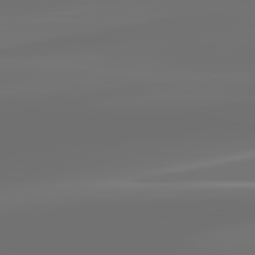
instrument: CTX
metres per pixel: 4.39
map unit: lApd
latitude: 83.5371
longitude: -130.1956
